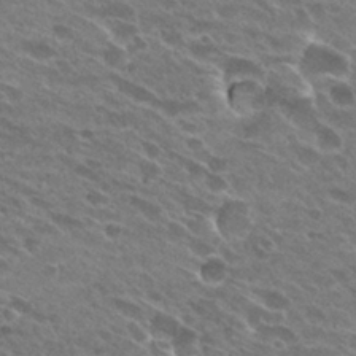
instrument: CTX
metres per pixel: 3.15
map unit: Hto
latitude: 27.5938
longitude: -41.9717
